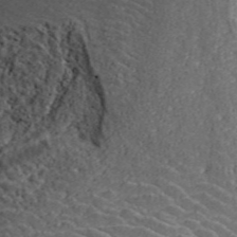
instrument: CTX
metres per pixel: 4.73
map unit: ANa
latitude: 45.6505
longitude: 45.6722
